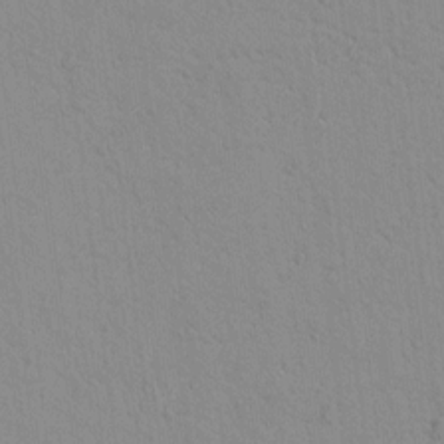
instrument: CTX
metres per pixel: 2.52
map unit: lAvf
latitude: 8.7435
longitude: 168.3306
